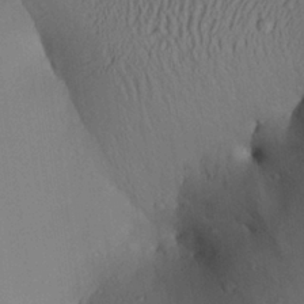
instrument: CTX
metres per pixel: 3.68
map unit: Aa
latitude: 27.0270
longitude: -136.3845
